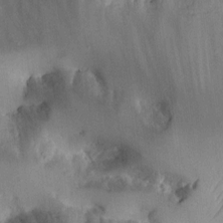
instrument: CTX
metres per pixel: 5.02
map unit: eHh
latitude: 10.6491
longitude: -69.3860
